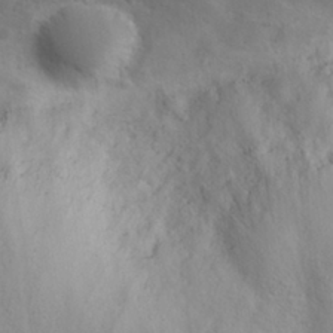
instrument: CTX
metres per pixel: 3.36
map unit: eHh
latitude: 29.7638
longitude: -72.9892
